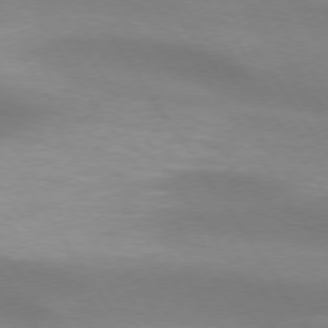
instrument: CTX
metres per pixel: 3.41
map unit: lApd
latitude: 73.8395
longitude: -49.5560
